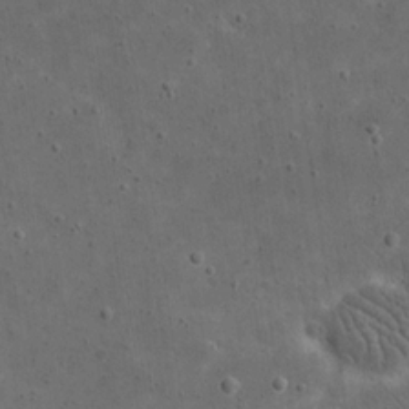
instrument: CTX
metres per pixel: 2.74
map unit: eHh
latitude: 20.7435
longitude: -65.4993
